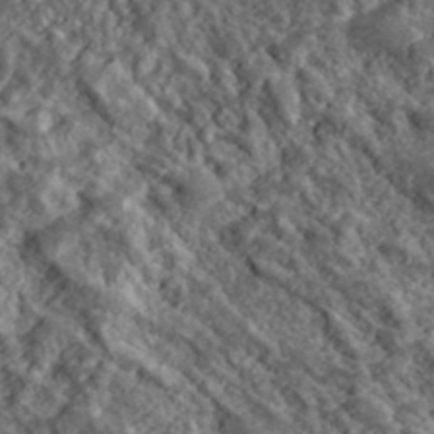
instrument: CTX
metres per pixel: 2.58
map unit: lHvf
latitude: 39.7072
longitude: -88.6302
